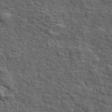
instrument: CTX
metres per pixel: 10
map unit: ANa
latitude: 47.7450
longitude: -83.0836
